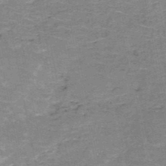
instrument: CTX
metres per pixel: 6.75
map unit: HNb
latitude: -49.7100
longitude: -49.6316
